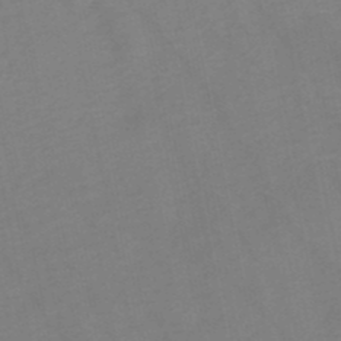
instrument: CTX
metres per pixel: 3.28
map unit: HNb
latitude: -48.5007
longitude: 57.3509
